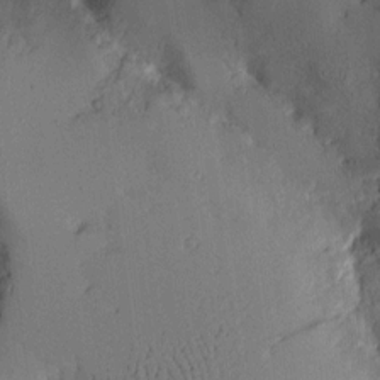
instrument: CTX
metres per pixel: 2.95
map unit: Aa
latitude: 9.3671
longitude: -127.4049
